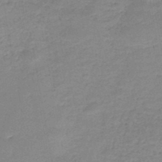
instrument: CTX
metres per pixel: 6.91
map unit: HNb
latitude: -48.3118
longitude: -39.8583
